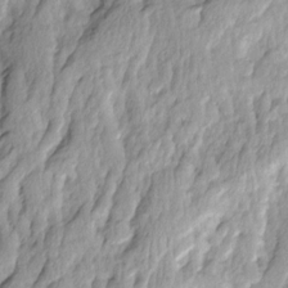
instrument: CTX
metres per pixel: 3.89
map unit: Ave
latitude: 14.4790
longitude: -134.7813
